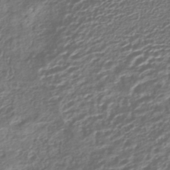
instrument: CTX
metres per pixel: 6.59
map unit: HNhu
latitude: -44.0094
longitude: 102.5763
